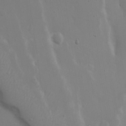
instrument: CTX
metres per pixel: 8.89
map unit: Nhu
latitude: 19.2348
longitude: -72.1767
